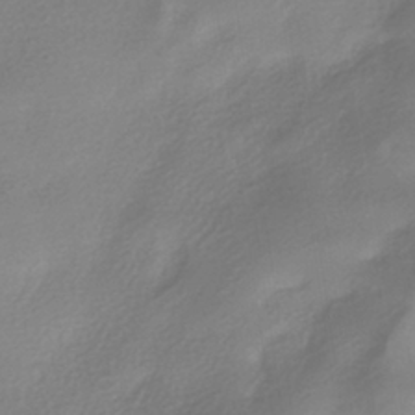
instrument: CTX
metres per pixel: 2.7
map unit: HNhu
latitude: -40.5196
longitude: 93.7667
